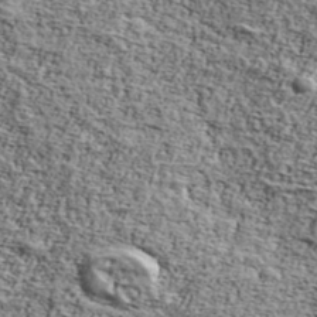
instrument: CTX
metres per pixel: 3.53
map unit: Ave
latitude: 42.6491
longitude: -110.0255
